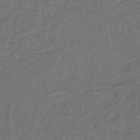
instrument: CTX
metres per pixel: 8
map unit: lHb
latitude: -43.1620
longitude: 61.5021
